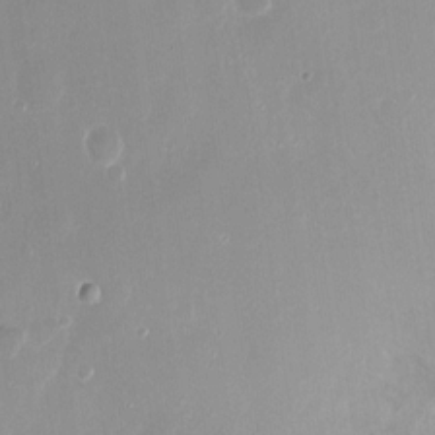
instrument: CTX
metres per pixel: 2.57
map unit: Nhu
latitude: -11.0298
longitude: -37.0648
